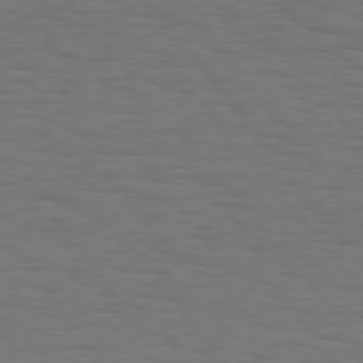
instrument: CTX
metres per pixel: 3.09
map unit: Hpe
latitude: 75.2726
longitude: -131.7639
